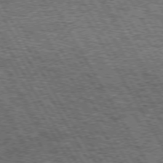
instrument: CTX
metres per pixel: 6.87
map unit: Hpe
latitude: 73.3293
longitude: -125.6127
